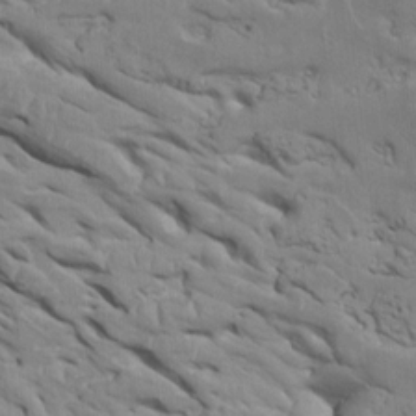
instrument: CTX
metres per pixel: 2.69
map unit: Htu
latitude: 1.4048
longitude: 145.6155
